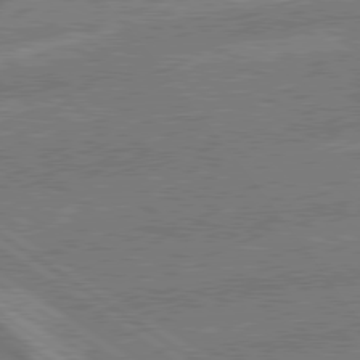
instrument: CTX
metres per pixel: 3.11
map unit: lApd
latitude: 79.1781
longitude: -165.2537
